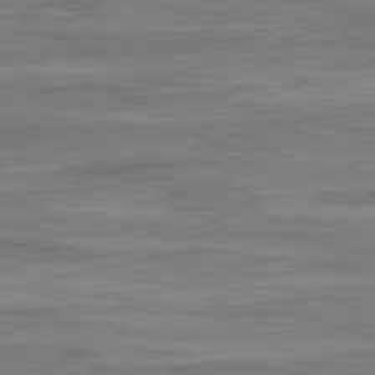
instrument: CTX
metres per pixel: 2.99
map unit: Ap
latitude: -82.0472
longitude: -74.0633
